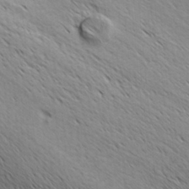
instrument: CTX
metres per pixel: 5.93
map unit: Hve
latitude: 32.1200
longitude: 148.9353
